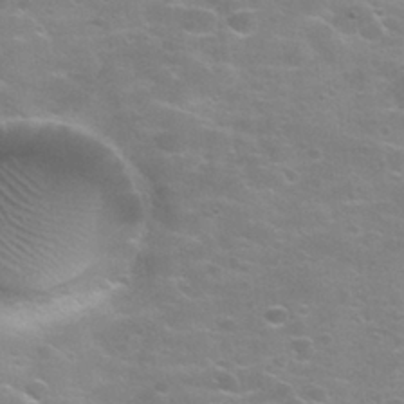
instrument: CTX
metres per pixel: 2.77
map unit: Nhu
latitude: 27.5371
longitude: -50.3089
